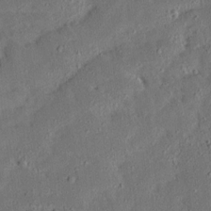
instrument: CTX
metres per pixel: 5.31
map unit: Ave
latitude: 15.1970
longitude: -138.7057
